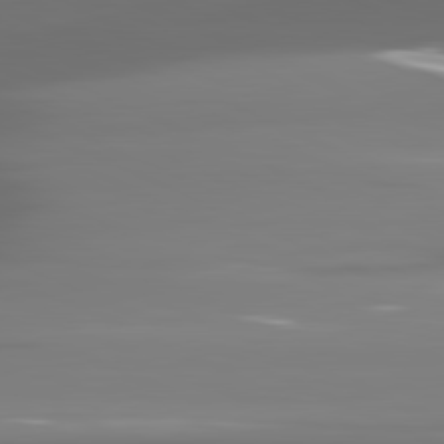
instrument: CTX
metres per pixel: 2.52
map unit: lApd
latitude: 81.7261
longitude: -136.5924
